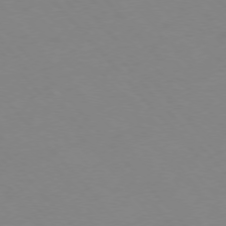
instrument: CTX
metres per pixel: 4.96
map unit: Hpe
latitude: -76.5763
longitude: -19.7260
